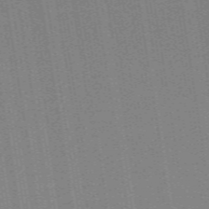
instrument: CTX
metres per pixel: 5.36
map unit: ANa
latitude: 51.8583
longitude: -70.8569
